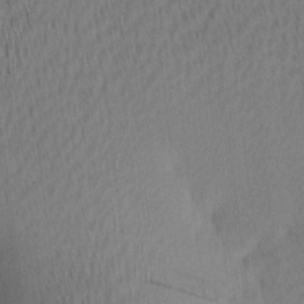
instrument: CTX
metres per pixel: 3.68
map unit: Ave
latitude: 12.1767
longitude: -107.2726
